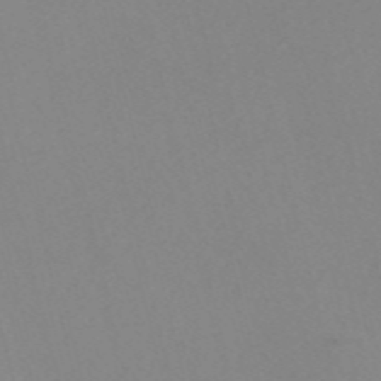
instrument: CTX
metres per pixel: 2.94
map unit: Nve
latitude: -56.5196
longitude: 51.7666
